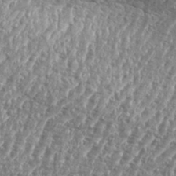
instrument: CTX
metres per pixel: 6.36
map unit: eHh
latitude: 35.4804
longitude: -134.8758
